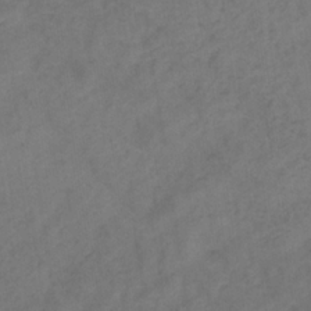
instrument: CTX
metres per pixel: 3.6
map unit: eHb
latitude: -32.5763
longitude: 72.4062
